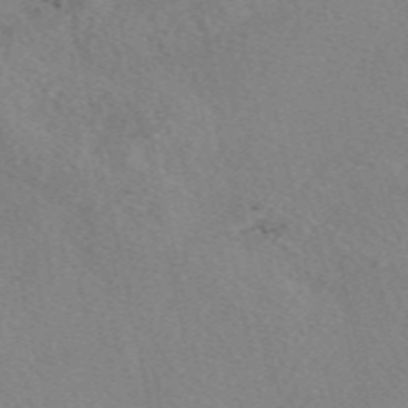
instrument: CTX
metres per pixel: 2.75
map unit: eAb
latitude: 49.6316
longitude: 107.1242
